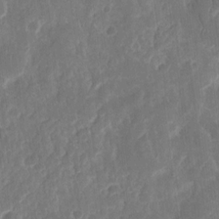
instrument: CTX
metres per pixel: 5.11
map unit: eHh
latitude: 12.8758
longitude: -73.1593
